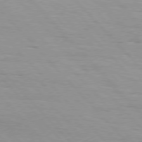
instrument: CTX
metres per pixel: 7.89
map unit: Hpe
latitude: 76.4790
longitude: -154.4034
